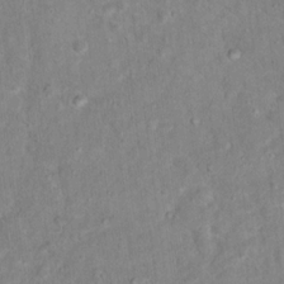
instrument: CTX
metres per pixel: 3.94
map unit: Hto
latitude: 14.1767
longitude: -37.6505
